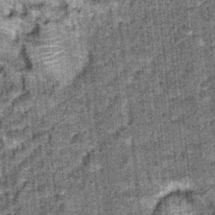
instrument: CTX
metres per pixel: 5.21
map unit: Hto
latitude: 15.8206
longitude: -34.9135
